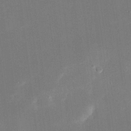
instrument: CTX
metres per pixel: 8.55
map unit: eHh
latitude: 19.7638
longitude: -69.1403
